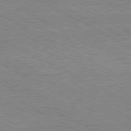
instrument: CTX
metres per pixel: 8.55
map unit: Hpe
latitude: -81.1242
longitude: 20.3684
